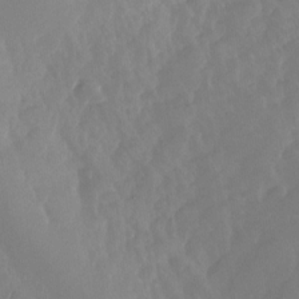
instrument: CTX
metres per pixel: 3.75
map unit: Nhu
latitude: -28.1417
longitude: -74.1767
